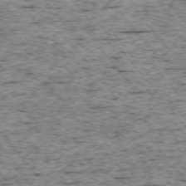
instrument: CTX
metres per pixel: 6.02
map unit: Ap
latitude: -75.0109
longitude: -86.8191
